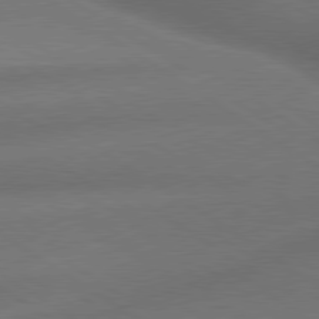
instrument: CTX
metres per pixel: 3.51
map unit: lApd
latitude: 79.7639
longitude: -154.4601
